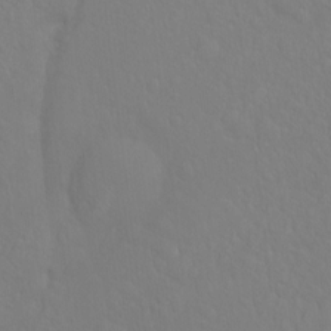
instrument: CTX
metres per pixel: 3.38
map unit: Hto
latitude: -8.2928
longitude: -46.5735
